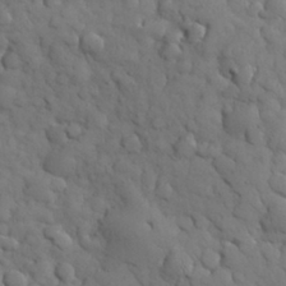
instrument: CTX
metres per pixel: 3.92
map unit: eHh
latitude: 31.1404
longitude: -68.9325
